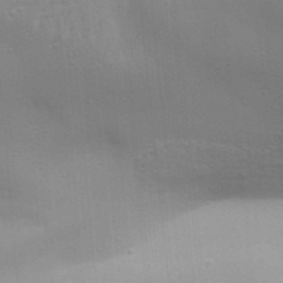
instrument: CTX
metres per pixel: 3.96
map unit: Aa
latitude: 32.5357
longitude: -133.6316
